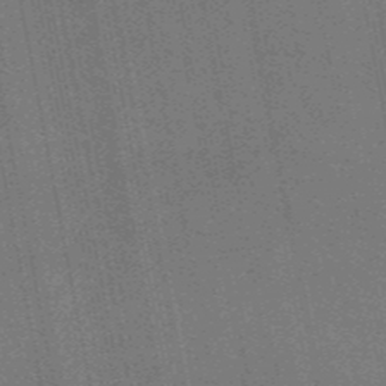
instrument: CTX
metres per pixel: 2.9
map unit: eAb
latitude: 46.4601
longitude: 121.6910
